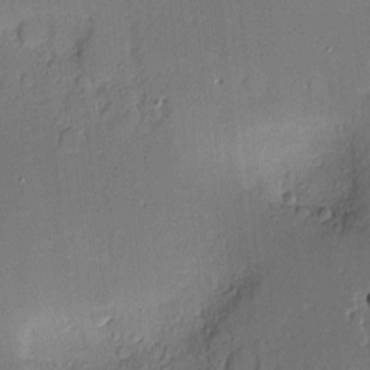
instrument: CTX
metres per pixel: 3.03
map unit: Nve
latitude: -8.9731
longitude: 175.1998
